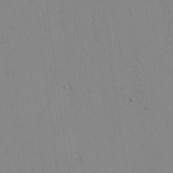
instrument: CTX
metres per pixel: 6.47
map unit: Aa
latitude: 25.2914
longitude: -137.3293
